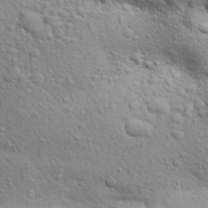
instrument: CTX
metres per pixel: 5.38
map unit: Aa
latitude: 30.1011
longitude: -147.6694
